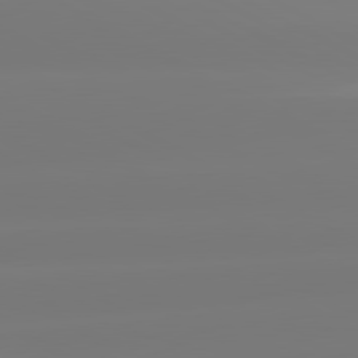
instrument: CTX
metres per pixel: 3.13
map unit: lApd
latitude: 80.9514
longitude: -156.0444
